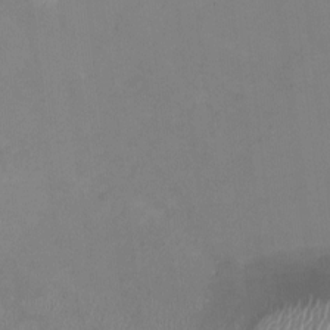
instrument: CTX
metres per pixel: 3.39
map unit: HNhu
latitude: -0.9920
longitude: -4.8947
